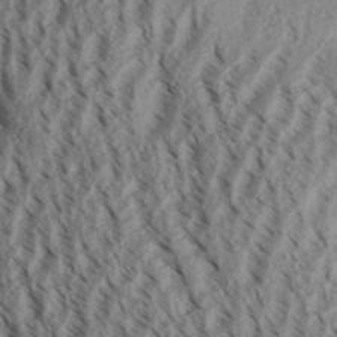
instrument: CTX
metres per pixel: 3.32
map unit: Aa
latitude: 31.1592
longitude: -138.2711
